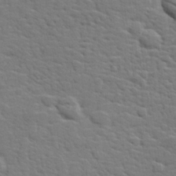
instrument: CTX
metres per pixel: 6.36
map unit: lHvf
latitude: 25.7449
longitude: 143.5021
